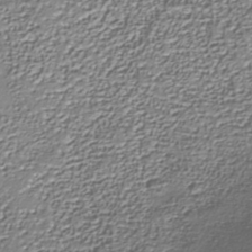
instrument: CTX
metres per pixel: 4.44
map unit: Nhu
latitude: -38.8030
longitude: -85.8961
